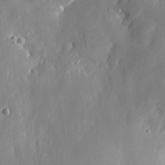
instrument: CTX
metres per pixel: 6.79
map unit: eHh
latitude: 7.7261
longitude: -72.9325
